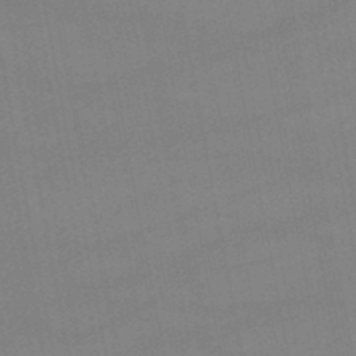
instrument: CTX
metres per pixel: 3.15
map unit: lHb
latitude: -46.7841
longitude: 73.4454
